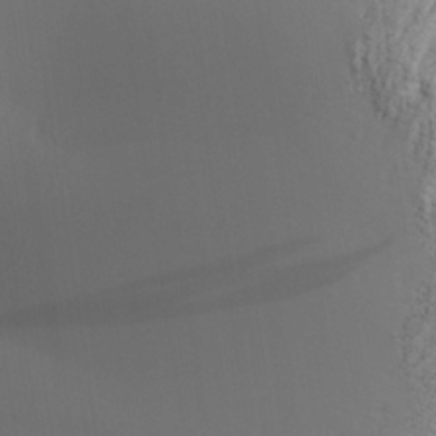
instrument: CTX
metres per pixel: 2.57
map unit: Aa
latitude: 27.7639
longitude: -136.4790
